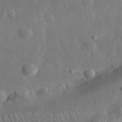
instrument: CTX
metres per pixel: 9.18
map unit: eHh
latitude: 31.8584
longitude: -79.4616
